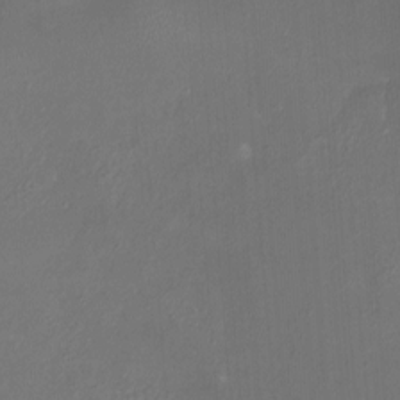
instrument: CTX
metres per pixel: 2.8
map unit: Ht
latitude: -6.3684
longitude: -26.3278
